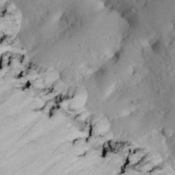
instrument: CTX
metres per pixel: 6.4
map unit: Nhu
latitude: 27.6883
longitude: -71.8205
